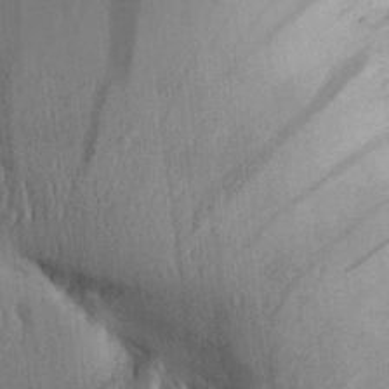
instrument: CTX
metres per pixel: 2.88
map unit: Aa
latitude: 26.5735
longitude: -135.0269
